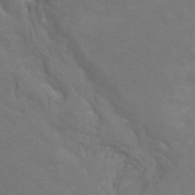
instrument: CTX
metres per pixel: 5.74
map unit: Hto
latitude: 6.4412
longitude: -35.7827
